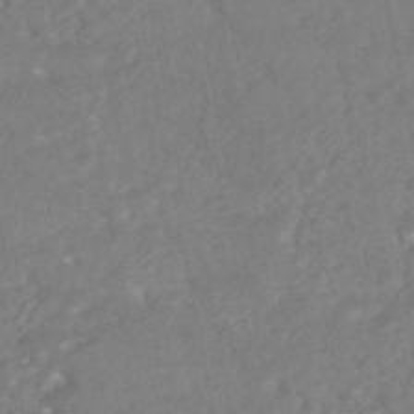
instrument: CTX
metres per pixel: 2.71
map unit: HNhu
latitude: -46.8597
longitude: 96.9731
